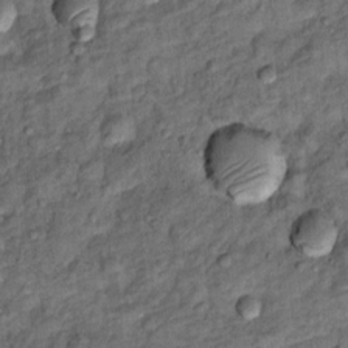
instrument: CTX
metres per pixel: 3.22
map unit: Ht
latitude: 9.5371
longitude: -37.7638
